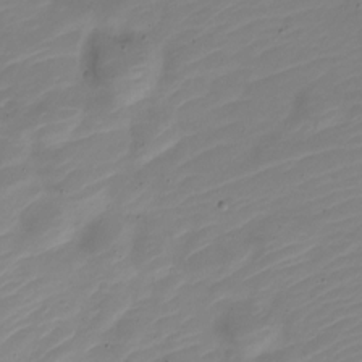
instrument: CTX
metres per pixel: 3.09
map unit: Nve
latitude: -21.7288
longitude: 105.7855
